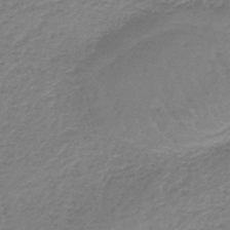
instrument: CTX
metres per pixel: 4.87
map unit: lHb
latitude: -44.6141
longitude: 69.5966
